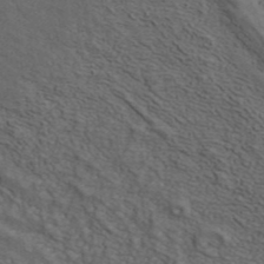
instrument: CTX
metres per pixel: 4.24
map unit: ANa
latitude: 42.4034
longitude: 29.6722
